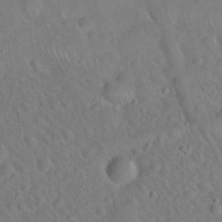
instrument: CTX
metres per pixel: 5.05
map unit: Hto
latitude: 19.8394
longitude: -53.5371
